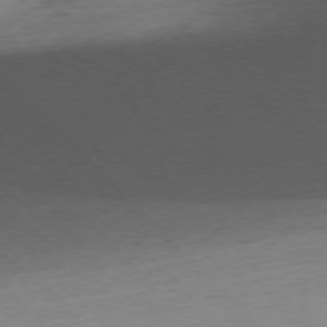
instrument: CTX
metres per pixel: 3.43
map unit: Ap
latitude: -76.4818
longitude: -63.2726
